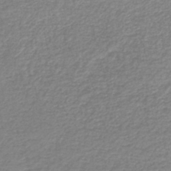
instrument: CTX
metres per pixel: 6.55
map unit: HNb
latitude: -40.4629
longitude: 49.8045
